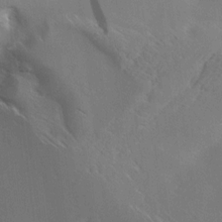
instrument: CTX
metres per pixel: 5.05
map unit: Aa
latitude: 9.9528
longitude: -142.2712
